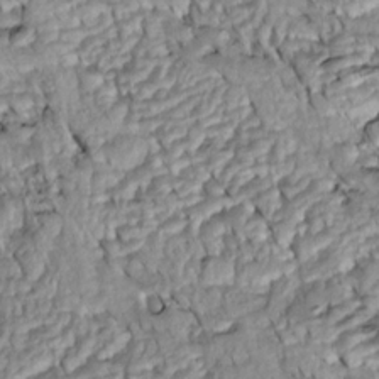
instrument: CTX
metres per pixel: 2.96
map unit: Htu
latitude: -5.8989
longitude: 153.7477
